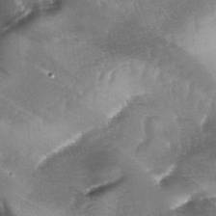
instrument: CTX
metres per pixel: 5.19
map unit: lAa
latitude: -4.8597
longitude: -127.7261
